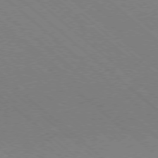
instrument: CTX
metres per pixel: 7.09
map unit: Ap
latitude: -78.3684
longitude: -65.5560
